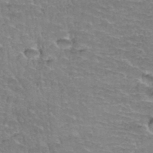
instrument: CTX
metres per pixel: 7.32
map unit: Hto
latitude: 35.9906
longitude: -44.9702
